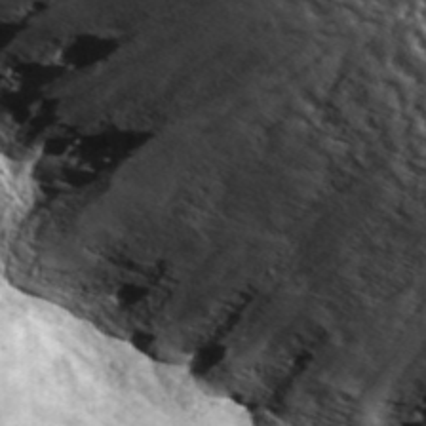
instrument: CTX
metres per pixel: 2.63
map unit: lHvf
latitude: 41.7638
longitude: -89.6883
